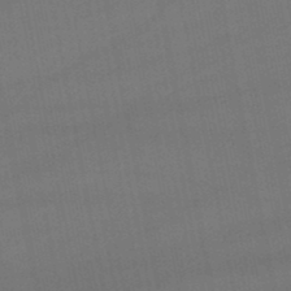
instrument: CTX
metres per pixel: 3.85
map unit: lHb
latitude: -47.6533
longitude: 73.8422
